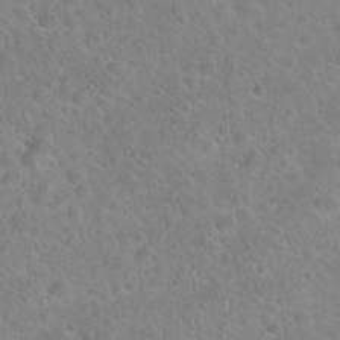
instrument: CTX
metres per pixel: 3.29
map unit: Hto
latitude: 21.8017
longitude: -53.4427
